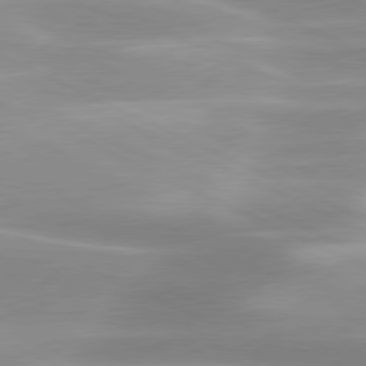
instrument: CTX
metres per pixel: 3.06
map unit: lApd
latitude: 79.9339
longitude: -121.3482
